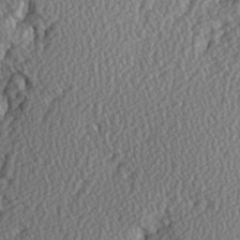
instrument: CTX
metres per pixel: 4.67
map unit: Hve
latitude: 3.1592
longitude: -123.3860
